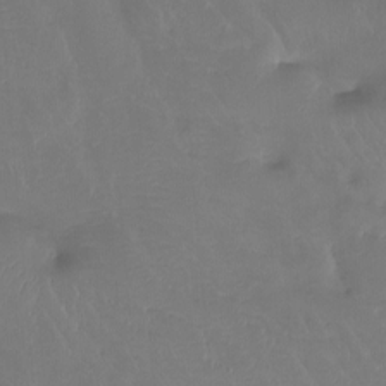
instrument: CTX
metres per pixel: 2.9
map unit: Htu
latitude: -13.7100
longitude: -46.6113
